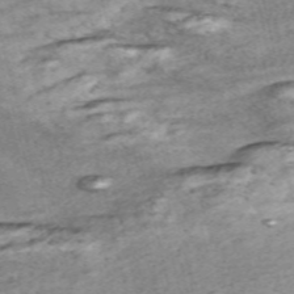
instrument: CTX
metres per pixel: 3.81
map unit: Nve
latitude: -58.6518
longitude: 65.6155
